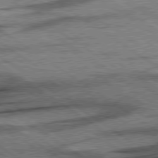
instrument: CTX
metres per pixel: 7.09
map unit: lApd
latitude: 78.3845
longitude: -54.3278
